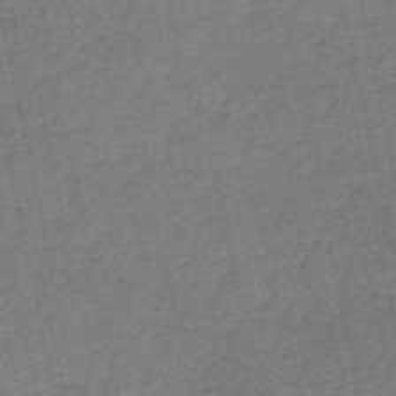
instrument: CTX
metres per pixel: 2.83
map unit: HNb
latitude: -53.7099
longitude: -39.7638
